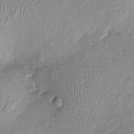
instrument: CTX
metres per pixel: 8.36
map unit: Nhu
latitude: -0.7841
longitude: -14.6680
